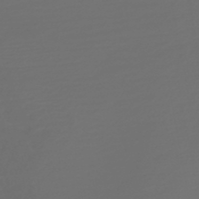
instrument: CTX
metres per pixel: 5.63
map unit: HNb
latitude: -47.5399
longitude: 55.4077
